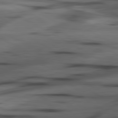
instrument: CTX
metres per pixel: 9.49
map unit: lApd
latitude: 80.5357
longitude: -84.5546
